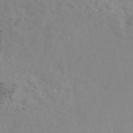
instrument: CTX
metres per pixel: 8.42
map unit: ANa
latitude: 49.8961
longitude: -73.0081
